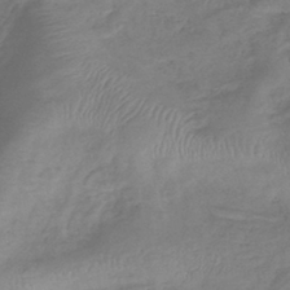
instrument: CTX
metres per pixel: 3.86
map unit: lHb
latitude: -41.0108
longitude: 78.7274
